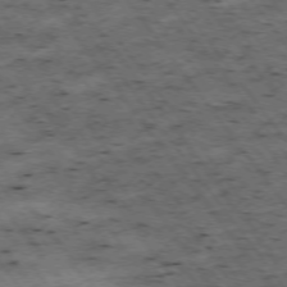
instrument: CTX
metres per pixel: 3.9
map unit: Hpe
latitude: -74.9353
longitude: 4.3306
